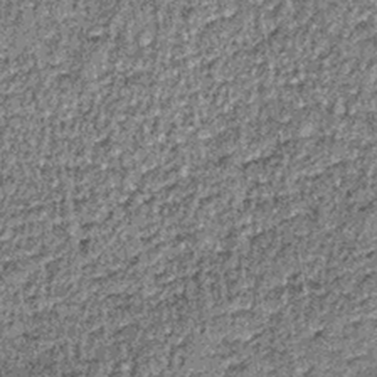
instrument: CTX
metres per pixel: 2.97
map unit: lHb
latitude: -39.4643
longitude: 66.8597
